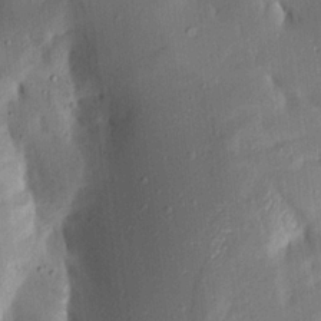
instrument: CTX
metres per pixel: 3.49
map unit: Aa
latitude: 15.7261
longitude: -148.8569
